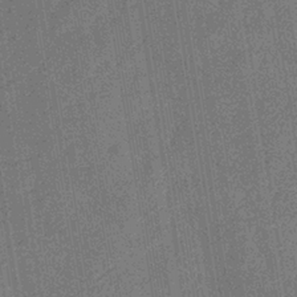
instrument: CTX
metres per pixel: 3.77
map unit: eHb
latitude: -35.4076
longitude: 80.8030
